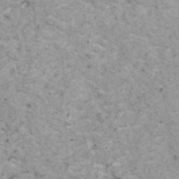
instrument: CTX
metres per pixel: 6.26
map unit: HNhu
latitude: 1.1592
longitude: 4.0661
